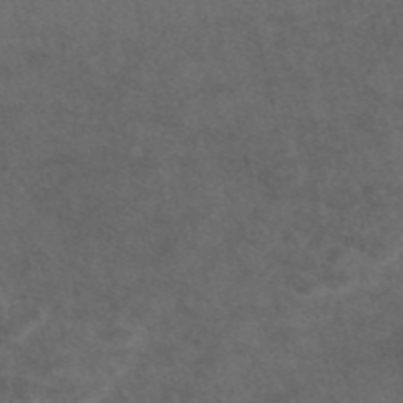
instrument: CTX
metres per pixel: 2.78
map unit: eAb
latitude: 46.8191
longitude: 112.5007
